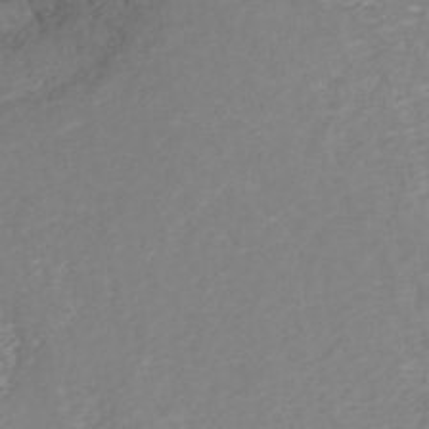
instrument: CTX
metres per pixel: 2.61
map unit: ANa
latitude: 40.5356
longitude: 21.8989
